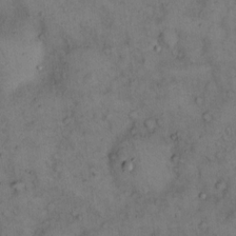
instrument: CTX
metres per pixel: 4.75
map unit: eHh
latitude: 15.3671
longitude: -62.4601
